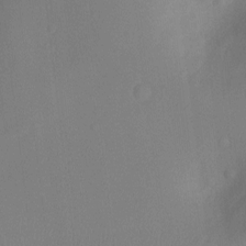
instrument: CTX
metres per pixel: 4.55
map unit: Ht
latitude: -9.4643
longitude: -24.0633
